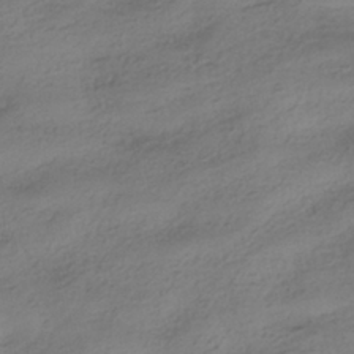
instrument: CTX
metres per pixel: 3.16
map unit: HNhu
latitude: -40.2739
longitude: 97.9367
